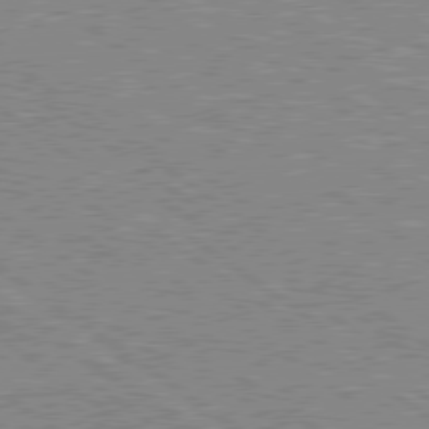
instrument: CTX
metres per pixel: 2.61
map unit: Hpe
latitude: 78.9703
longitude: -161.6505
